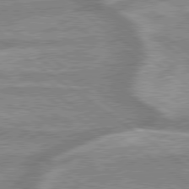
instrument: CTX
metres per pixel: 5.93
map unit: lApd
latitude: 79.4805
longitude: -169.2159
